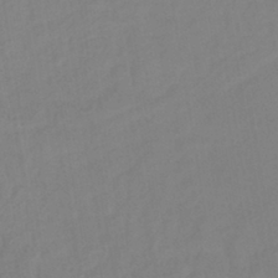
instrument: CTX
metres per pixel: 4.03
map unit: lHb
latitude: -40.3684
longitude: 74.4440
